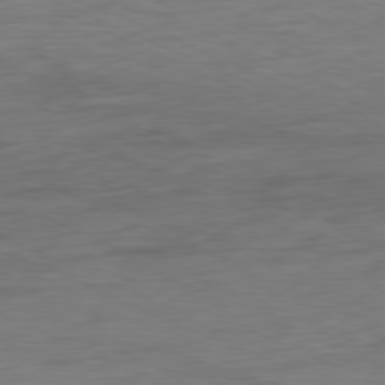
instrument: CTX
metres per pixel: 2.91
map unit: Ap
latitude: -80.4062
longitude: -91.9906
